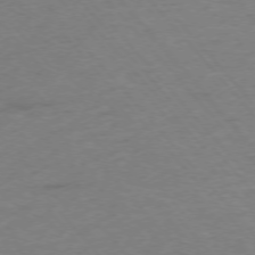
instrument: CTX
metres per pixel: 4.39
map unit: Ap
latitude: -76.0472
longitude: -83.5371
